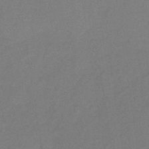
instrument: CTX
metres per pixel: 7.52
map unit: lHb
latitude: -34.9353
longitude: 68.1983
